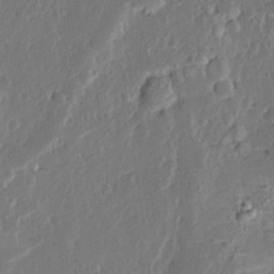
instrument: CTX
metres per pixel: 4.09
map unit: Ave
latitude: 14.6869
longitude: -138.0633
